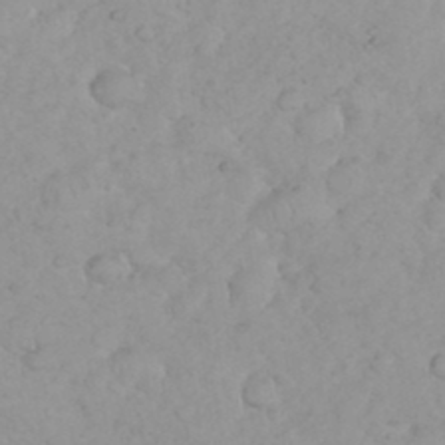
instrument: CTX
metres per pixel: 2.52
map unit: eHh
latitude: 35.9339
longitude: -63.7639
